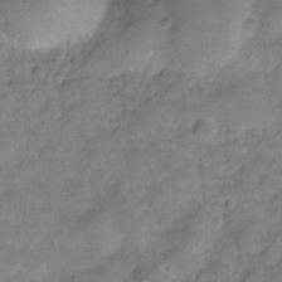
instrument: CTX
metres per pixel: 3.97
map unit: Hve
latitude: -30.8975
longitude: 95.7477
